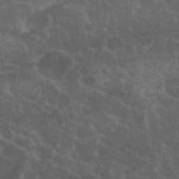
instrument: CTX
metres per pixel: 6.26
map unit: Nhu
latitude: 29.6505
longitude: -54.9325
